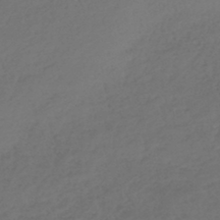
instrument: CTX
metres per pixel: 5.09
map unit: lHb
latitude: -43.9745
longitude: 70.4440
